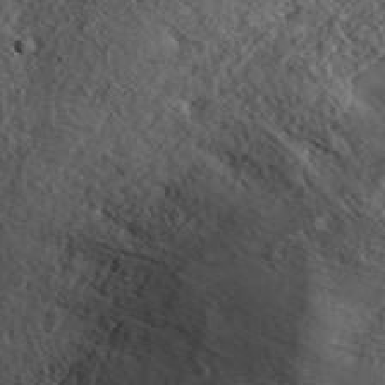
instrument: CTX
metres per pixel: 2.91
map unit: ANa
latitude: 39.3859
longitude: 17.8801
